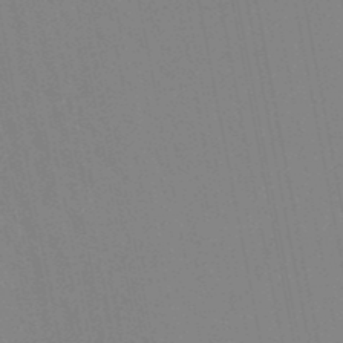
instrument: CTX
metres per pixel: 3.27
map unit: lHb
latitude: -48.6897
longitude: 67.0297
